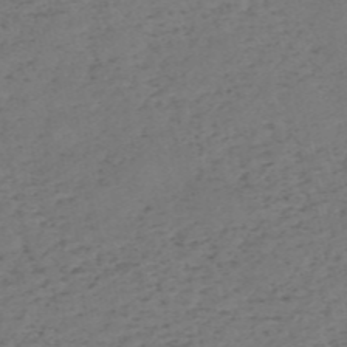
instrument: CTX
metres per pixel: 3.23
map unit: HNb
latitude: -55.2565
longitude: -43.9339
